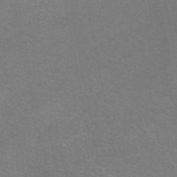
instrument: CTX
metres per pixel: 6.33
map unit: eAb
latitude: 47.3671
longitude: 105.8422
